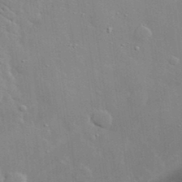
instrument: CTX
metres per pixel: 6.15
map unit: lHvf
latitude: 33.2159
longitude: -92.5168
